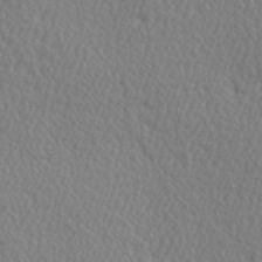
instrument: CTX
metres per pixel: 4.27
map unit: Hve
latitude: 3.4615
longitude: -124.3089
